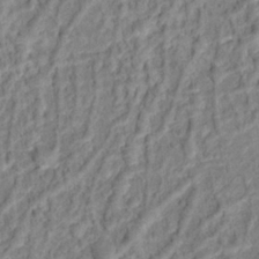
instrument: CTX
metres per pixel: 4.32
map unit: Hto
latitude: 13.4804
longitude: -38.7057
